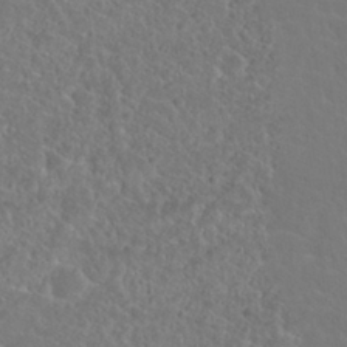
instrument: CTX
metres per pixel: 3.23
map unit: Nhu
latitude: 29.1214
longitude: -52.4412
